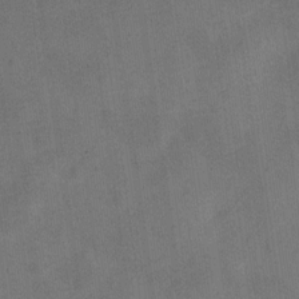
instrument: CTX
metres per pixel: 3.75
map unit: Nve
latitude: -25.4832
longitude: 106.7086
